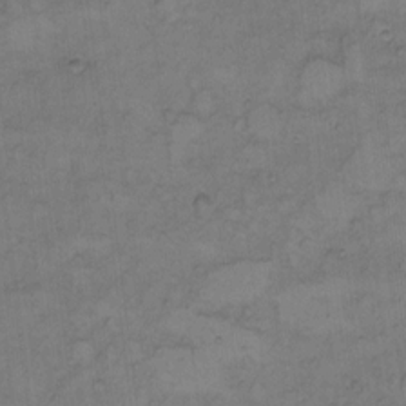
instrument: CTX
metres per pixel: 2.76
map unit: Hto
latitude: 7.4237
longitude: -60.6112
